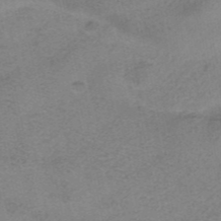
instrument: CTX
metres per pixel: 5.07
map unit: HNhu
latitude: -40.4629
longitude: 104.2361
